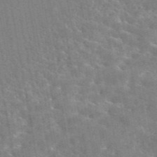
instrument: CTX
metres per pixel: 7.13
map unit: eAb
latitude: 44.8758
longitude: 124.9919
